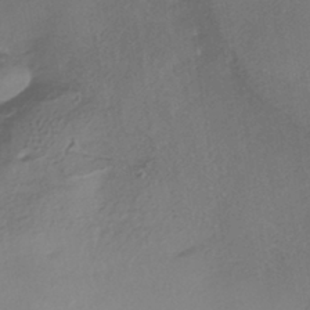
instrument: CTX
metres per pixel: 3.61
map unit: HNhu
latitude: -42.7463
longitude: 102.7274
